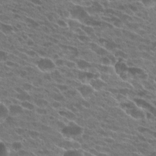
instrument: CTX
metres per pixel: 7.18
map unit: Hto
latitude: 25.7638
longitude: -42.6680
